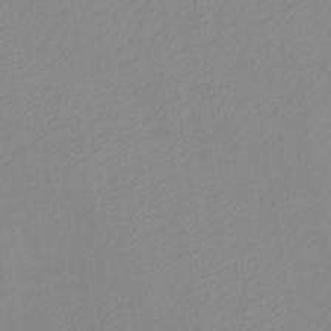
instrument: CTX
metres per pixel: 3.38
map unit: lHb
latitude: -40.4062
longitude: 64.0661
